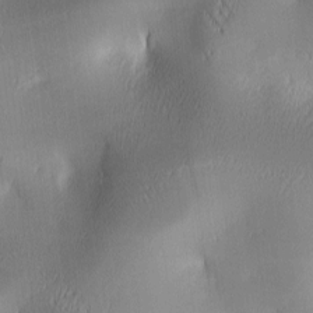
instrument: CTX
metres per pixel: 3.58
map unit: lAa
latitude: 2.4979
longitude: -117.3104
